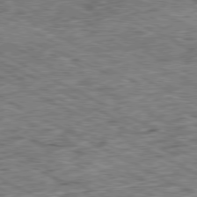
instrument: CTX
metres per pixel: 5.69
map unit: Ap
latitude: -80.5574
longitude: -84.5168
